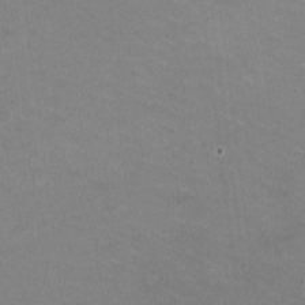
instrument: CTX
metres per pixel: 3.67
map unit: HNhu
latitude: -2.0283
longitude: -2.2333
